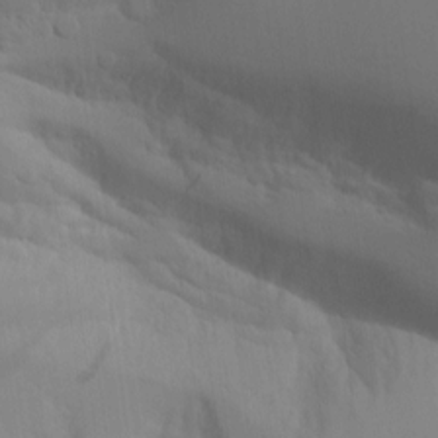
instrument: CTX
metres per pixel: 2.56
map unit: Aa
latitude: 10.8569
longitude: -126.6680
